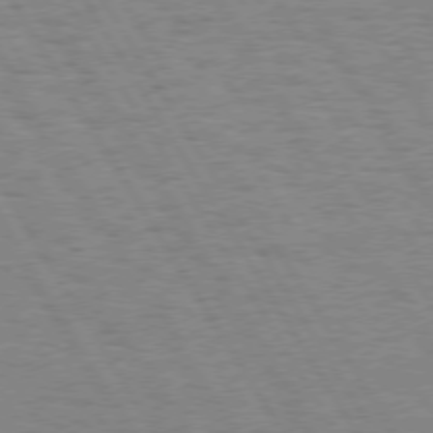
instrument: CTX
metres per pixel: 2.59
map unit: Hpe
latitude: 74.2900
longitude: -135.7260
